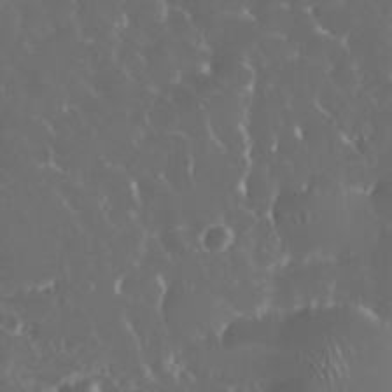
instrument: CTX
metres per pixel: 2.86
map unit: eHh
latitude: 33.8961
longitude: -62.9703
